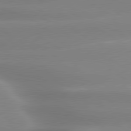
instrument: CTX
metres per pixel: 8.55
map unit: lApd
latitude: 80.2522
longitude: -137.5182
